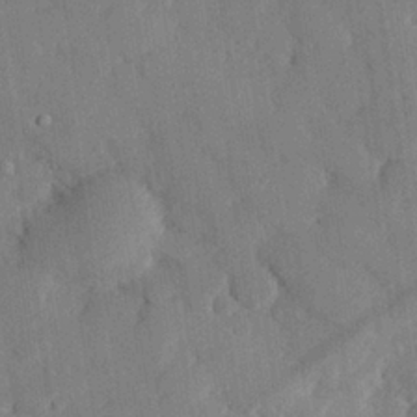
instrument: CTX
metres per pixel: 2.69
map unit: eHh
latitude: 28.1200
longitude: -80.5735
